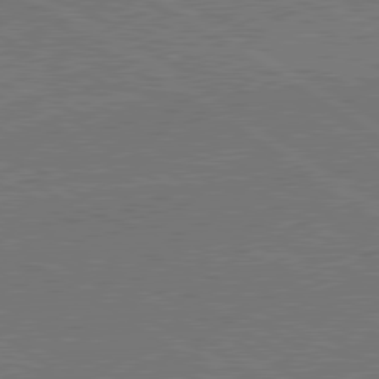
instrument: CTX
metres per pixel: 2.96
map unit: lApd
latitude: 79.7450
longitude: 165.8045
